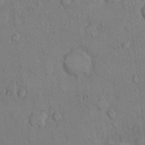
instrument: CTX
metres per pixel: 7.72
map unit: Hto
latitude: 8.5357
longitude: -60.3089
